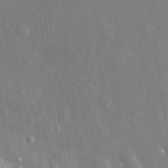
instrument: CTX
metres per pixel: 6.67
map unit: eHh
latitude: 31.6694
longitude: -59.5560
